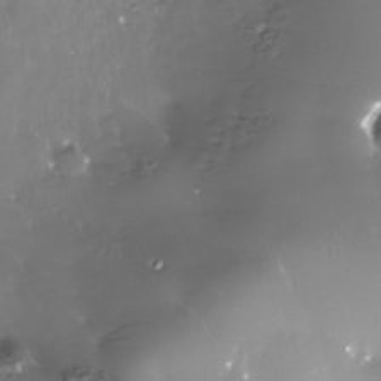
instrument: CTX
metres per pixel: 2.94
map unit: Nhe
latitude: -33.8801
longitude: -88.8569
